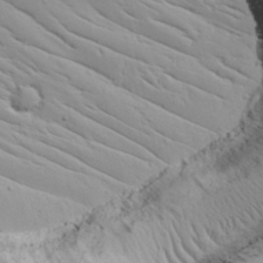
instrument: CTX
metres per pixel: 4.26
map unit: lAvf
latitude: 16.4790
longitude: -125.4237
